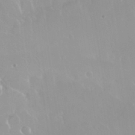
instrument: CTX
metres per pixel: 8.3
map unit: Nhu
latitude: 30.1389
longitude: -56.8757
